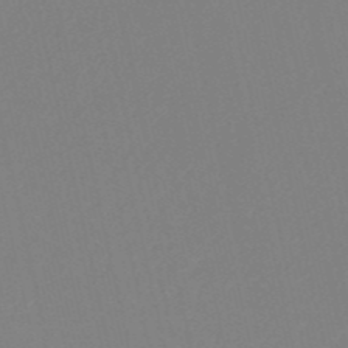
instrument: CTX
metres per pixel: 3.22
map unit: HNb
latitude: -52.6896
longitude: -50.3089
